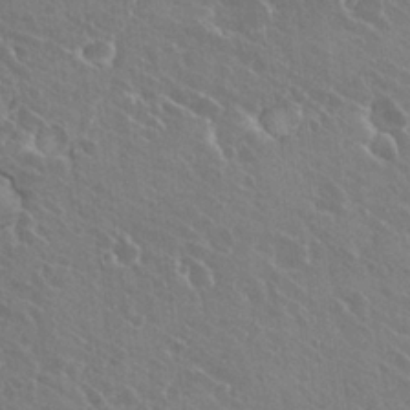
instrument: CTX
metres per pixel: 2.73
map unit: Hto
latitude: 22.8191
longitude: -30.8380
